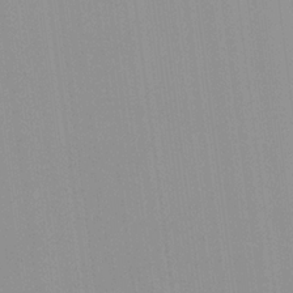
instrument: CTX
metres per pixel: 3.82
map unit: HNhu
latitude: 6.6679
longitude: -2.2333
